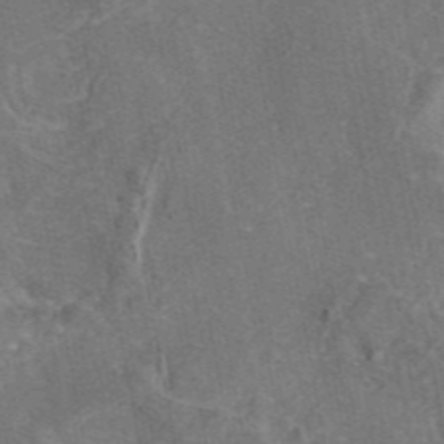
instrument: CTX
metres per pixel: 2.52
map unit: eAb
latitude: 46.0633
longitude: 107.1809
